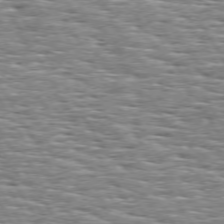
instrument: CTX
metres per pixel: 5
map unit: Hpe
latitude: 73.9339
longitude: -137.4238
